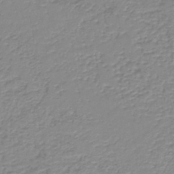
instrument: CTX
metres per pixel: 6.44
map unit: lHb
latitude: -40.3306
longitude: 61.0298
